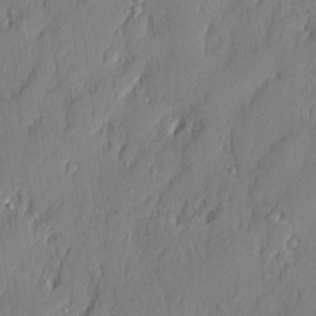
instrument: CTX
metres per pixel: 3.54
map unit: eHh
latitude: 5.6316
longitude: -76.3845
